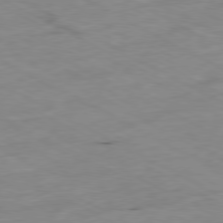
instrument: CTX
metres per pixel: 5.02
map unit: Ap
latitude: -80.5574
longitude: -92.2900
